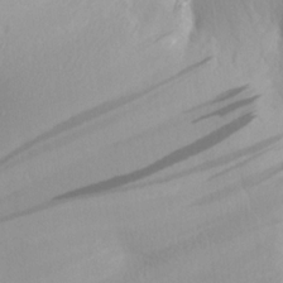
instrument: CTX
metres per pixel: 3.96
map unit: Aa
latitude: 17.5749
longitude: -147.8584
